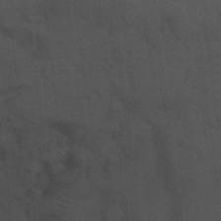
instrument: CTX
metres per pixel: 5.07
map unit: Nhu
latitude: 26.5357
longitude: -50.4412
